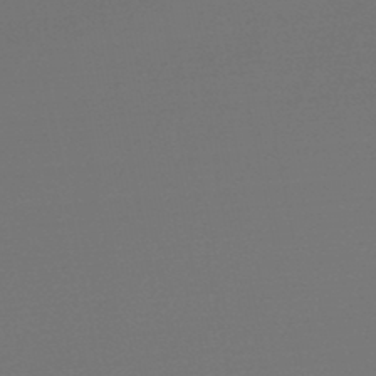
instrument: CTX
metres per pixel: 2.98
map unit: lHb
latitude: -47.1431
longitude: 66.2928
